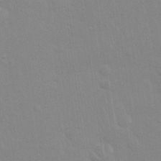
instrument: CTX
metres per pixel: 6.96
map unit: Nhu
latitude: 28.1578
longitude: -64.5735
